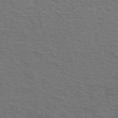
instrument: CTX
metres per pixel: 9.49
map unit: ANa
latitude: 49.5182
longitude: -74.8947
